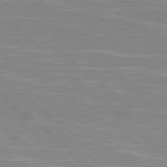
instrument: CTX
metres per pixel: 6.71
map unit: Hpe
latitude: 78.4412
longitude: -140.3845
